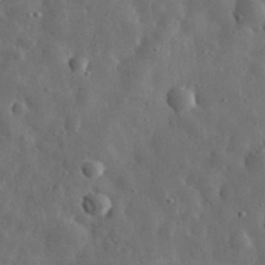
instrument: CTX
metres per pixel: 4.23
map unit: eHh
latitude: 31.9717
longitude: -74.8380
